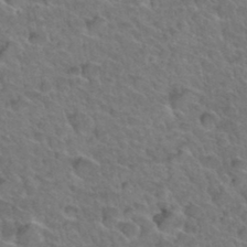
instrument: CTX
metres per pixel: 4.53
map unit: Hto
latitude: 34.4223
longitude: -47.2159
